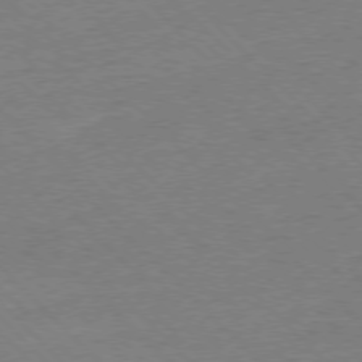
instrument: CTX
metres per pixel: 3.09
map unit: Ap
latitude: -77.5021
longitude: -95.0081
